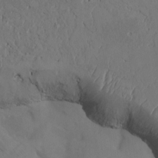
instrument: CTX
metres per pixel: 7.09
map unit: Htu
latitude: 2.6490
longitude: 148.3496
